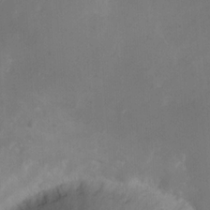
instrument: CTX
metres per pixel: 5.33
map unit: eHh
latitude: 23.4237
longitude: -66.4790
